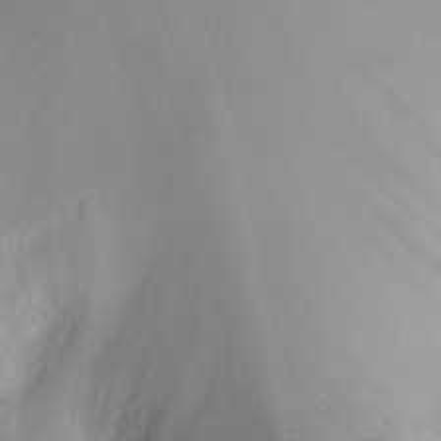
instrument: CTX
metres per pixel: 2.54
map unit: Ht
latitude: -7.3131
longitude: -19.7260
